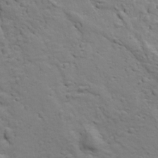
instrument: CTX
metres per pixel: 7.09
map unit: Ave
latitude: 18.5545
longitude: -132.8380
